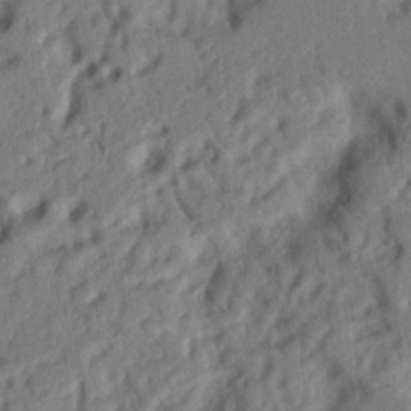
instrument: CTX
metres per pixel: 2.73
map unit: Nhu
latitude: 20.7624
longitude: -77.0836
